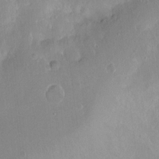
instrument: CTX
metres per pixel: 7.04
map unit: Hto
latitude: -12.6141
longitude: -39.0458
